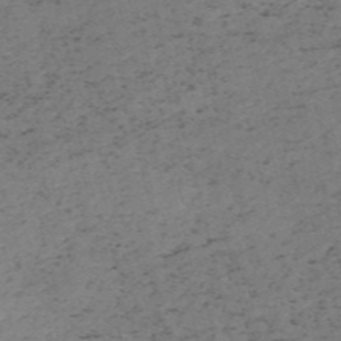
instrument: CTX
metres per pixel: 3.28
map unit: HNb
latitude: -54.7841
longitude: -46.4034
